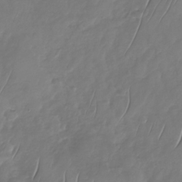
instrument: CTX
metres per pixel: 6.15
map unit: Nhu
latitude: -30.2550
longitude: -58.8002
